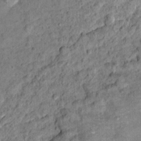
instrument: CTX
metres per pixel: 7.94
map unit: Ht
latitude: 10.7246
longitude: -37.9906
